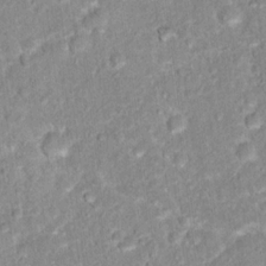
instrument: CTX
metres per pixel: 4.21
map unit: Hto
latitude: 16.5735
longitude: -36.7813
